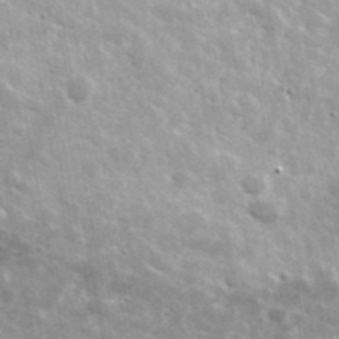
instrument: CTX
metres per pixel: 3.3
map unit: lHvf
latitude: 36.5168
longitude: -88.6869
